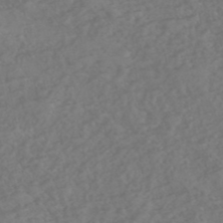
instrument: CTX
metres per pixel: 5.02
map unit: eHh
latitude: -51.1053
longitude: -23.8961
